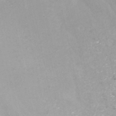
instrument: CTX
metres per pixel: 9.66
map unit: HNhu
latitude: -43.0297
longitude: 97.0865
